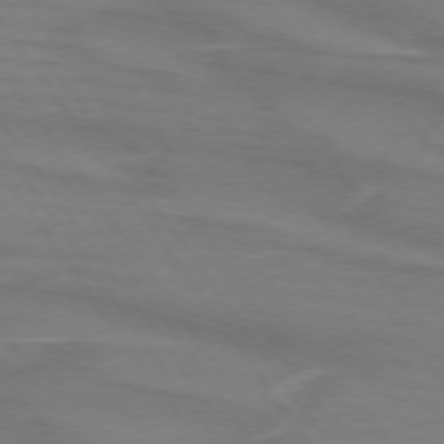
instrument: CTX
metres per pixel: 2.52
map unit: lApd
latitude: 73.8962
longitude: -62.3656
